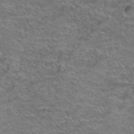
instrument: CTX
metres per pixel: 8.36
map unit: Hto
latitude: 38.8758
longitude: -43.1781
